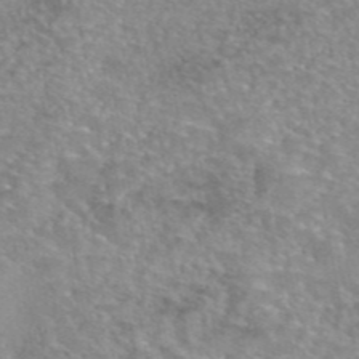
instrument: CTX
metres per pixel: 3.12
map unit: eAb
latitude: 45.5371
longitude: 103.1053
